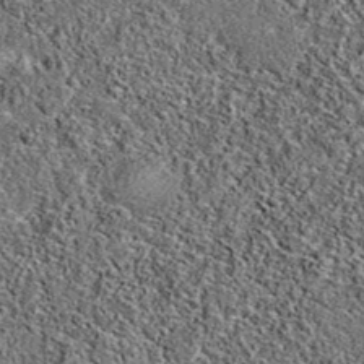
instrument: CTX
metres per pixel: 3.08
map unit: eAb
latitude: 37.1592
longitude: 106.5385
